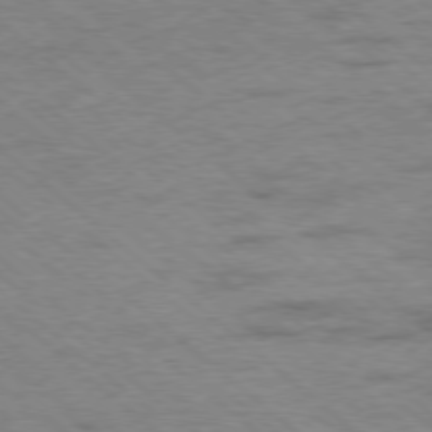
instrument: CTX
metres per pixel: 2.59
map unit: Ap
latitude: -78.5195
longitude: -50.4034
